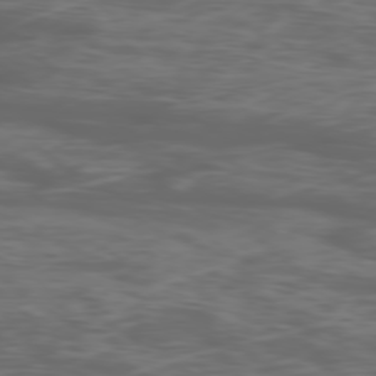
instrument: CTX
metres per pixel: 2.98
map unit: Ap
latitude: -78.7463
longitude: -75.8017
